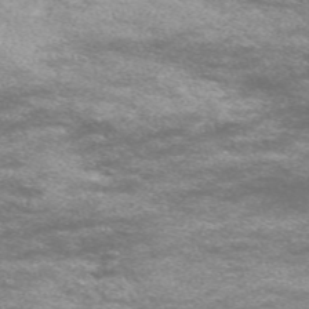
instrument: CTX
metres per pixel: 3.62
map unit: Nve
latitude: -58.6896
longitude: 57.1431
